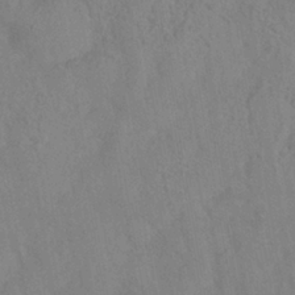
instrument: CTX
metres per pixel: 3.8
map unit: Nhe
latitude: -36.9352
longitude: -177.4048
